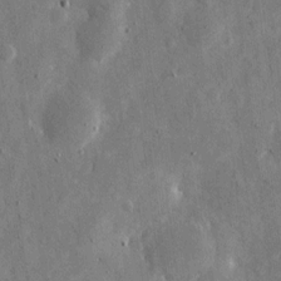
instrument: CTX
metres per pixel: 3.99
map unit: eHh
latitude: 11.2915
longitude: -67.7260
